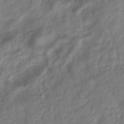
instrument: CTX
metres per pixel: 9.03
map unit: Hve
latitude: -33.1431
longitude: 90.0094
